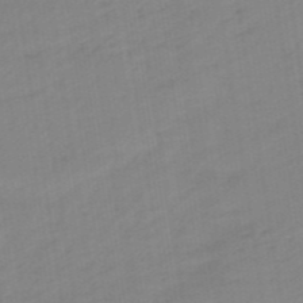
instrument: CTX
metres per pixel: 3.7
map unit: eHb
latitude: -48.1984
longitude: 87.5966
